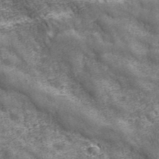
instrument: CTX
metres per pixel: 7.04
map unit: eHh
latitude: 43.3104
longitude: -91.5371
